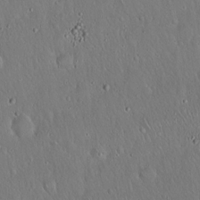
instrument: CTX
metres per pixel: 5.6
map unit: Hto
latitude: 16.9514
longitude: -57.5371
